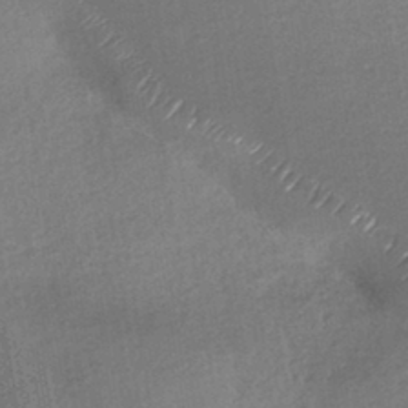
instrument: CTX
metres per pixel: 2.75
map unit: HNhu
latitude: -42.5195
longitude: 96.1984
